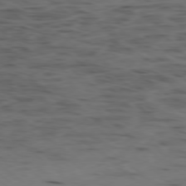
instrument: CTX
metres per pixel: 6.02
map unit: Ap
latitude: -78.9541
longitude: -74.1200
